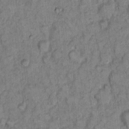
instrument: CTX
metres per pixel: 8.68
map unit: eHh
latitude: 8.1011
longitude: -63.6316
